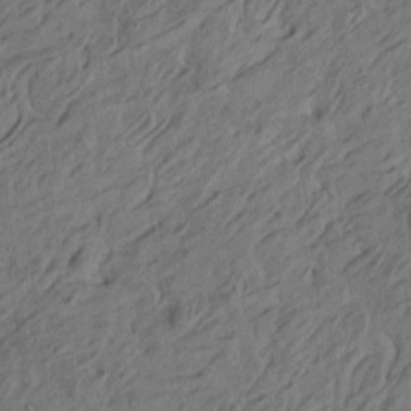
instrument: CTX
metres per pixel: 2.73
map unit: Htu
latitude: -5.2565
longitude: -179.2159
